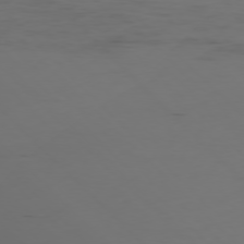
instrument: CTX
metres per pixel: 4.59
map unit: Ap
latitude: -77.1998
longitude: -82.5356
